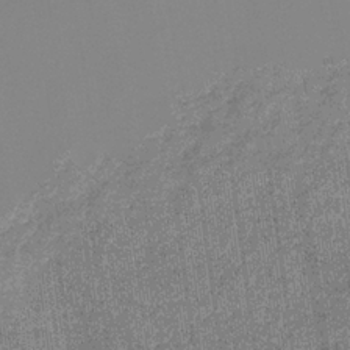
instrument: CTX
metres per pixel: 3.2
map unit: eHb
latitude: -30.0472
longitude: 70.7274
